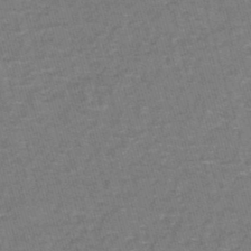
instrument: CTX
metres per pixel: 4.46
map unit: lHb
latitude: -43.3509
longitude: 55.6722
